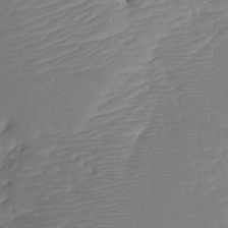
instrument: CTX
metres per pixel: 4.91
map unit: Nhu
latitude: -7.4454
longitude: -69.9528
